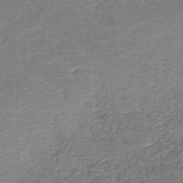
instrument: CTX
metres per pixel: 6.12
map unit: HNb
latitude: -37.4454
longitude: 51.0675
